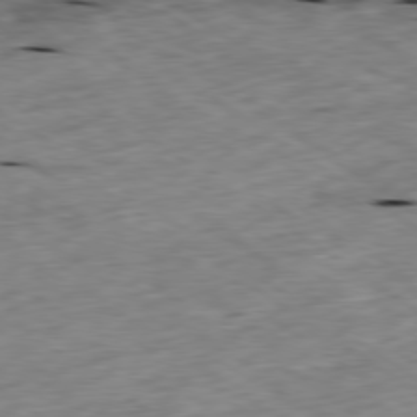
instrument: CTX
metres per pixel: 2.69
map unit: Ap
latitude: -79.5399
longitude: -91.2159
